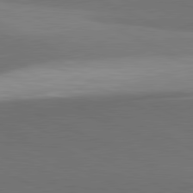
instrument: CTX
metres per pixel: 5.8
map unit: lApd
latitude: 81.4615
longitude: 154.6330
